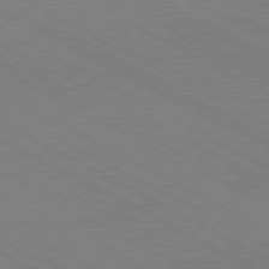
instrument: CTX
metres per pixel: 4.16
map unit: Hpe
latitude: -80.8219
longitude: 13.7100
